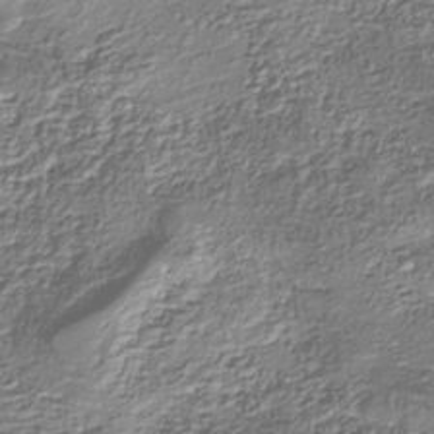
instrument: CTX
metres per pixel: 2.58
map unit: Nhu
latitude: -38.1606
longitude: -81.8016
